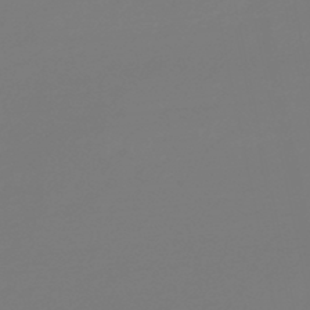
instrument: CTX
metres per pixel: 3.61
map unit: lHb
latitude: -46.0283
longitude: 59.5021
